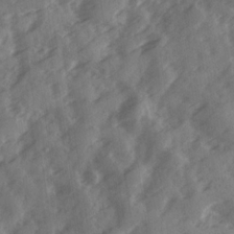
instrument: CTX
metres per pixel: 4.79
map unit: Ave
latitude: 19.0080
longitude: -131.1970
